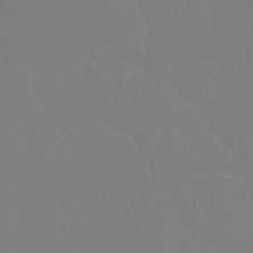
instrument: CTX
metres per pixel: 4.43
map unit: Hto
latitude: -5.9745
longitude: -35.2914
